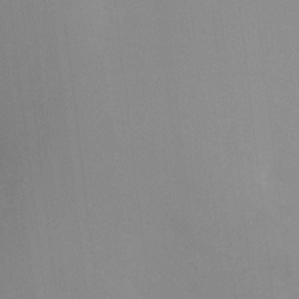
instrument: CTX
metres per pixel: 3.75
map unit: Ht
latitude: -10.0850
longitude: -23.7072
